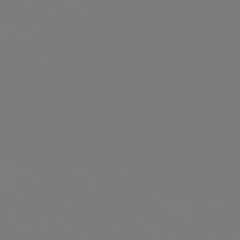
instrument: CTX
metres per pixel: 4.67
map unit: lApd
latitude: 79.1026
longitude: -175.2348
